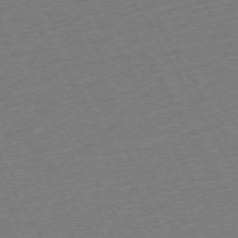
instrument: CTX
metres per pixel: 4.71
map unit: Ap
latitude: -74.3118
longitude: -69.1025
